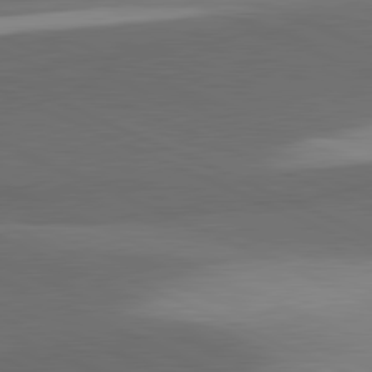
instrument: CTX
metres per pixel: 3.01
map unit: lApd
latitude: 81.6127
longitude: 138.8030
